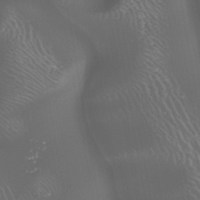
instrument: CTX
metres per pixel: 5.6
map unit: HNhu
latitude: -47.0864
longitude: 30.7274
